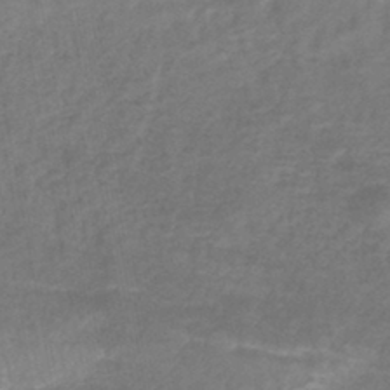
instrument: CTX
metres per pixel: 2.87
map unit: lHb
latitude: -41.3698
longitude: 77.0297
